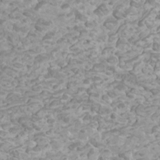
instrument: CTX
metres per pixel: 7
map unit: Htu
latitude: 1.9150
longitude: -20.2901
